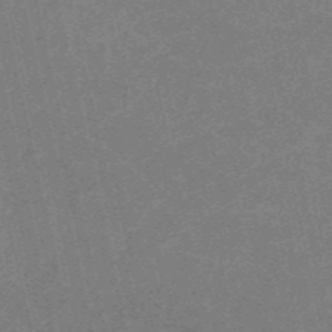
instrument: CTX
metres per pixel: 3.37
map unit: HNb
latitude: -54.6897
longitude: -40.2522
